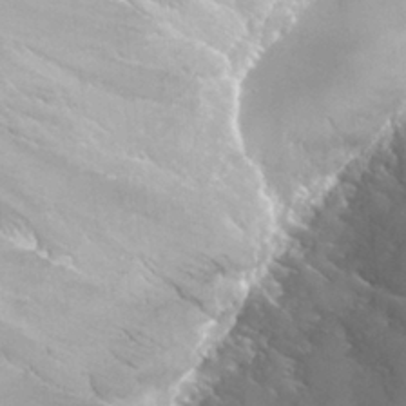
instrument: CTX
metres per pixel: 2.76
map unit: Hto
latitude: 28.3467
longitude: -40.3467
